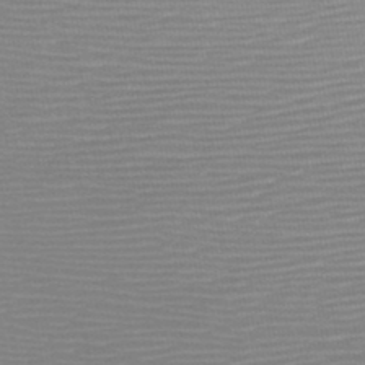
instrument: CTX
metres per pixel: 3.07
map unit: HNb
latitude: -46.7841
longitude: -43.7639
